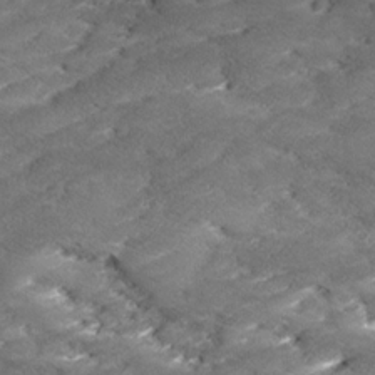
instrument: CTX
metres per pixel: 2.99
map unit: Ave
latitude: 17.5371
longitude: -136.2334
